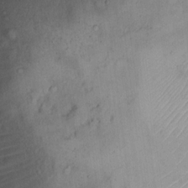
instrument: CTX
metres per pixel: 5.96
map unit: eHh
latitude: 13.0648
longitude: -63.7261
